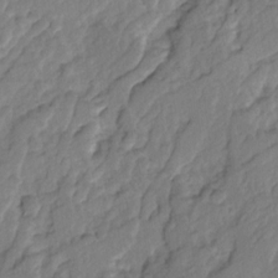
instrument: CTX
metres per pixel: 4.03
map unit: Ave
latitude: 14.7625
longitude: -136.3279
